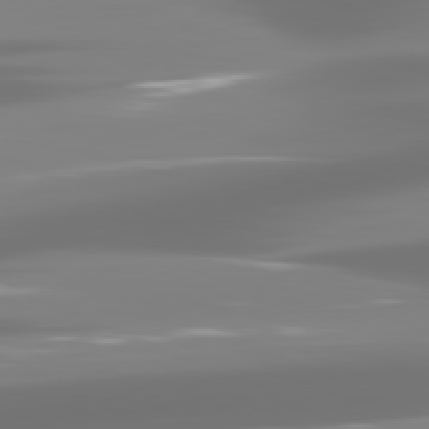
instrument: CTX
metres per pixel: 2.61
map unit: lApd
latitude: 81.3859
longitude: -137.6694
